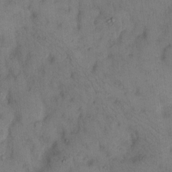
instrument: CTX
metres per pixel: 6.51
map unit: Hto
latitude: 11.3104
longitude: -61.9339
